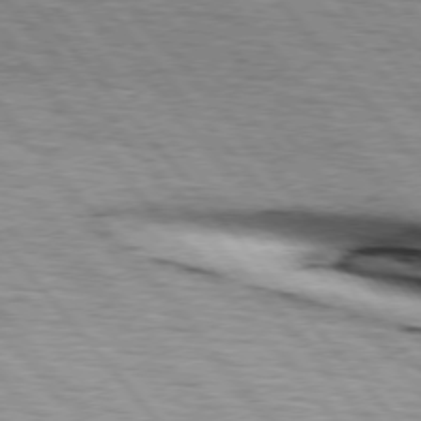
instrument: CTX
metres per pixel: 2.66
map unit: lApd
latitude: 75.7072
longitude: -82.3845
